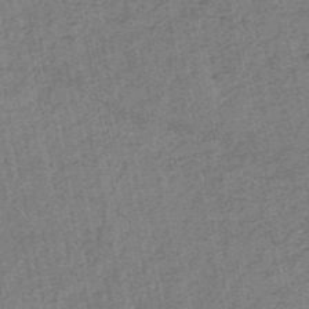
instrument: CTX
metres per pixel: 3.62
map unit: HNb
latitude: -53.2942
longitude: -49.1214
